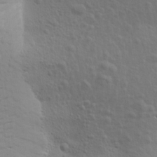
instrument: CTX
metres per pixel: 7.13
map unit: Aa
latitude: 18.4412
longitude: -144.8191
